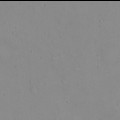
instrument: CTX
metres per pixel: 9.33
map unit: eHh
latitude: 21.9906
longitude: -63.6127
